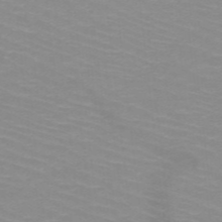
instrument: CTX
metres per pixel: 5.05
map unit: HNb
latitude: -48.0472
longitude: -45.6694
